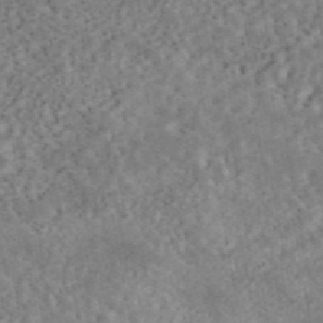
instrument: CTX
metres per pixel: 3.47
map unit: eAb
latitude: 45.0647
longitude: 124.2361
